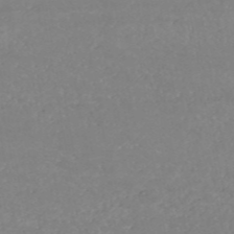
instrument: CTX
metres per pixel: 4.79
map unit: HNb
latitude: -54.1795
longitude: -34.4601
